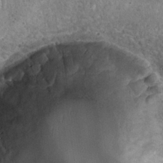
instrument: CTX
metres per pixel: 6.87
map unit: Hto
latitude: 22.8380
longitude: -49.6127
